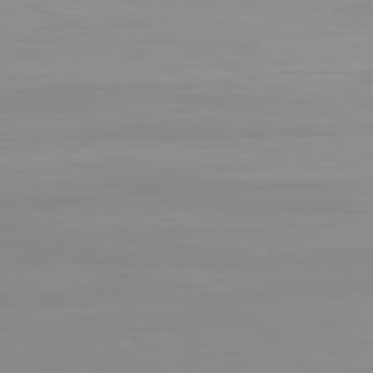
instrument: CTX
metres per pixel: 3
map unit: Hpe
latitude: -81.5210
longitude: 19.8989
